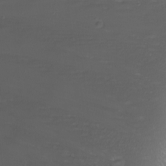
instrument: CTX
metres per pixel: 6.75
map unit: Nhu
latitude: -8.8030
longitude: -81.4615
